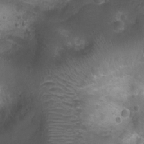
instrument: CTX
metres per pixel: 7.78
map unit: Ht
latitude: 4.4223
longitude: -21.0080
